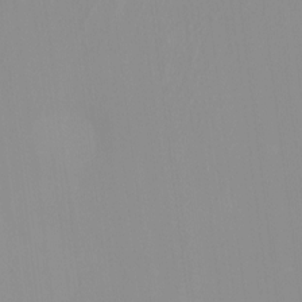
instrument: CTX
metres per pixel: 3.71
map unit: HNhu
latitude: -0.3307
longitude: -6.5546
